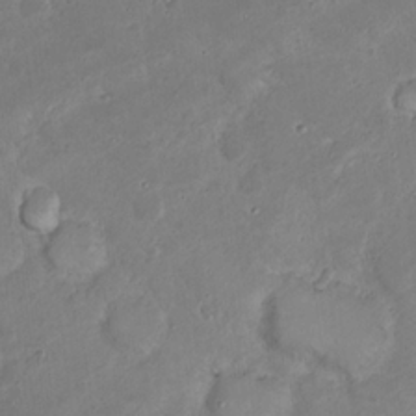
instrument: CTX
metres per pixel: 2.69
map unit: Nhu
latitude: 23.1214
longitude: -62.4790
